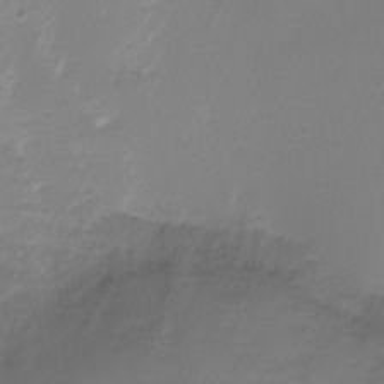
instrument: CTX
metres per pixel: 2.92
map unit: Ht
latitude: 2.1578
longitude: -34.6490
